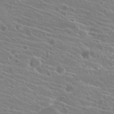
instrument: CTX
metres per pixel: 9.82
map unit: Hto
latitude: 22.2900
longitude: -39.3293
